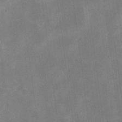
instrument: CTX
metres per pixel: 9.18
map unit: eHh
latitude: 20.5168
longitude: -69.8395
